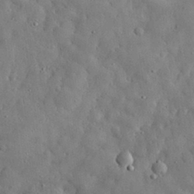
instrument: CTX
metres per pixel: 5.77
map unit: eHh
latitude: 30.8947
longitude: -73.5372
